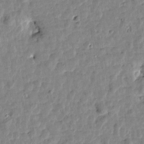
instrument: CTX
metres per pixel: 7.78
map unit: Htu
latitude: 1.6694
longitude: -179.3671
